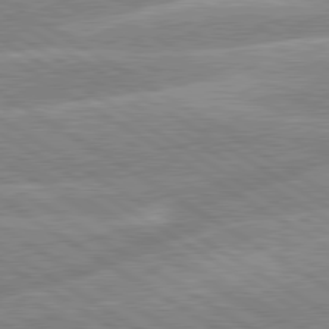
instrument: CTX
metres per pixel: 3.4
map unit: lApd
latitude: 80.0633
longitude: -130.8380
